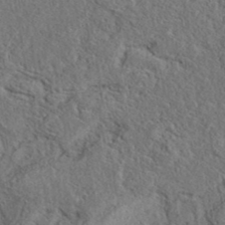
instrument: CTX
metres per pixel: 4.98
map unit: eAb
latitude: 38.1578
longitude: 112.8408
